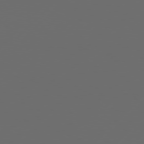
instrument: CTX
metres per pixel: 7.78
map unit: Hpe
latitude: 76.9136
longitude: -138.6113
